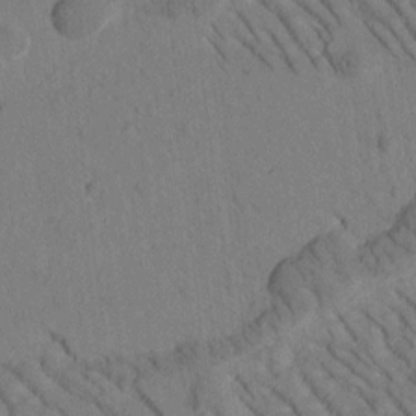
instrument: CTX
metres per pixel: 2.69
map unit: Htu
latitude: -1.5022
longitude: 172.6140
